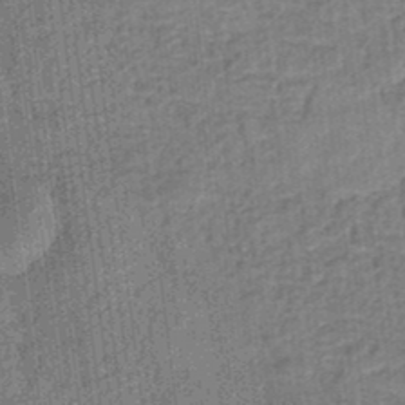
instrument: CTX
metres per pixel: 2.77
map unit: eHb
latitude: -35.4076
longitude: 79.3698
